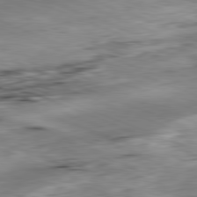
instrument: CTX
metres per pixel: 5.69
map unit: Ap
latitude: -81.8989
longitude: -82.3467
